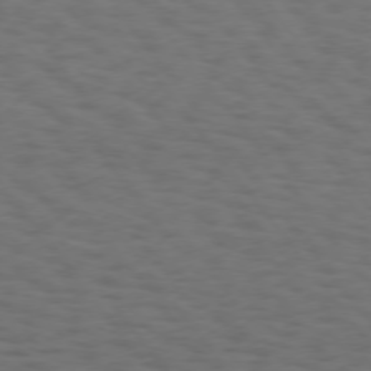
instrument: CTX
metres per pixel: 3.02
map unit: Hpe
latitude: 74.3845
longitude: -131.6694
